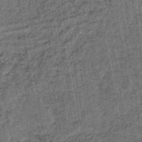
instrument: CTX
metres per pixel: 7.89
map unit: lHb
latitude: -39.2187
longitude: 64.5385
